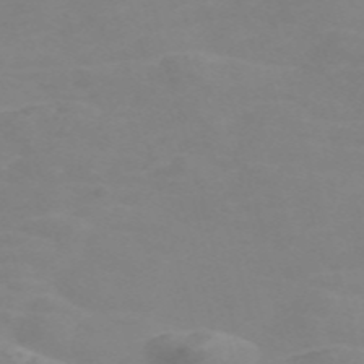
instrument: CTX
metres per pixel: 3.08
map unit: Nve
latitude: -59.3509
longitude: 60.3306
